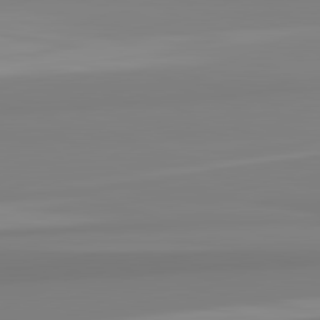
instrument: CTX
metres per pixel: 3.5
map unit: lApd
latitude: 82.4412
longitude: 174.3873
